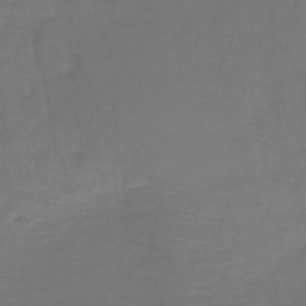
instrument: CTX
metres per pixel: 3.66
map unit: lHb
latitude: -43.8422
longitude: 57.2187
